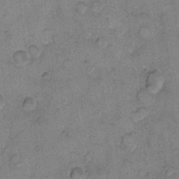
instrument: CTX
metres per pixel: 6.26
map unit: eHh
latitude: 10.9514
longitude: -63.7072
